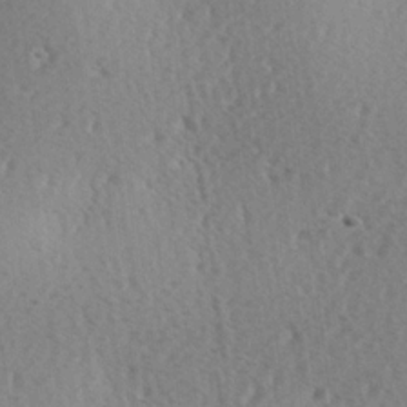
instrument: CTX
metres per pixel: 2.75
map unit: Hve
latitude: 2.5545
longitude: -124.4034
